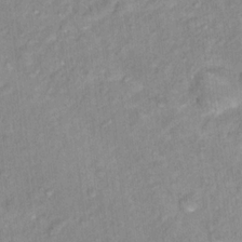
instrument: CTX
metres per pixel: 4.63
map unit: Nhu
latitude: 16.2523
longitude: -32.1956
